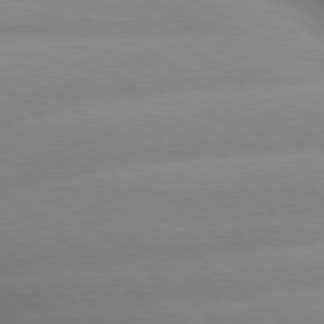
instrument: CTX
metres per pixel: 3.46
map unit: lApd
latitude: 80.0255
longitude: -160.2522
